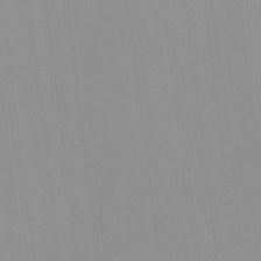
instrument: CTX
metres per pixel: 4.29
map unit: lHvf
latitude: -13.1242
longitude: -103.3104
